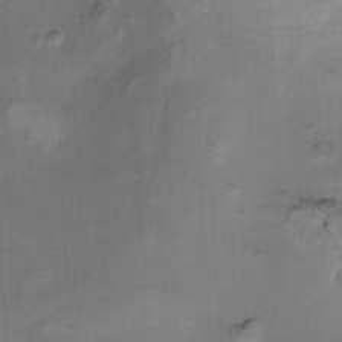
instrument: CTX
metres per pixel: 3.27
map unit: Ht
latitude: -1.0865
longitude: -15.2915
